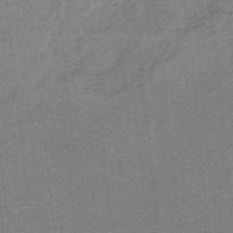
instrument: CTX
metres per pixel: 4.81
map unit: HNb
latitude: -34.6329
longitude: 57.3132
